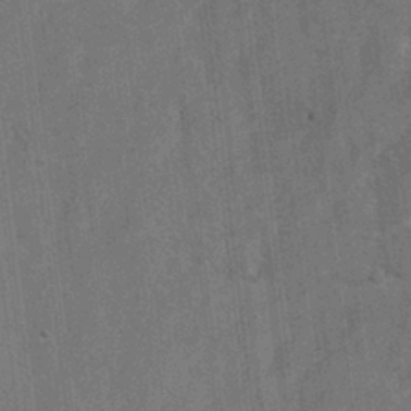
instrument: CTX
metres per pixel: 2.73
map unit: Hto
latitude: 8.2712
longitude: -34.8002
